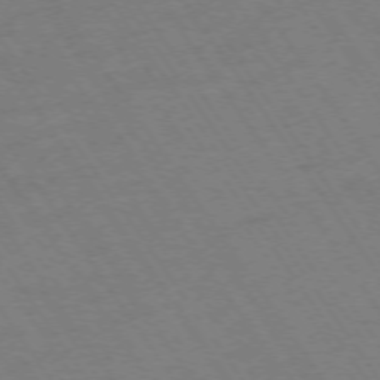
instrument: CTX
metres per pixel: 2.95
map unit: Ap
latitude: -73.8800
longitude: -71.0458
